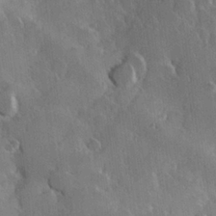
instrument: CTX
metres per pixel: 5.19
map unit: Hve
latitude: 23.4426
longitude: 147.2376
